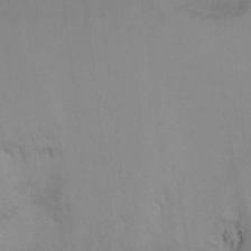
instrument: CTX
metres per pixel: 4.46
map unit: Ht
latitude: -9.4832
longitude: -31.5183
